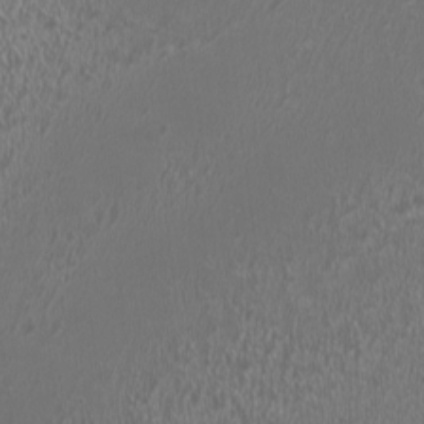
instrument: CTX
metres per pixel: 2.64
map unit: HNhu
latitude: -0.1417
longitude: 1.3132
